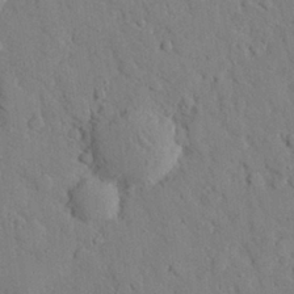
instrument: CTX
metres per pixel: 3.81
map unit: eHh
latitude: 26.5735
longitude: -79.3104
